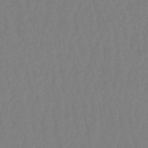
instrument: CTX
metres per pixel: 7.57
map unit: eHb
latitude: -50.3873
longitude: 77.3510
